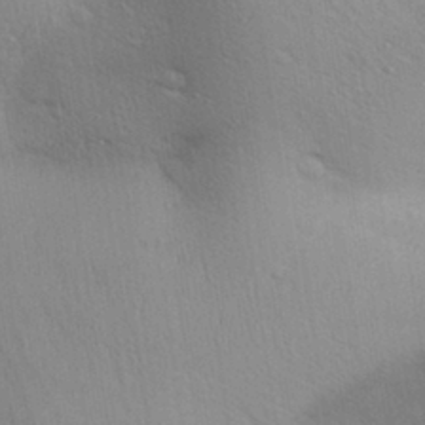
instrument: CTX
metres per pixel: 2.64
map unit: Aa
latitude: 30.8380
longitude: -144.8191
